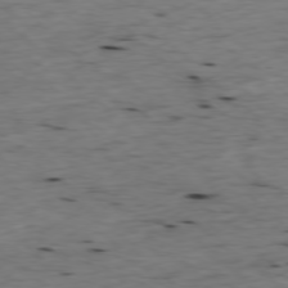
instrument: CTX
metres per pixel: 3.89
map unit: Ap
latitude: -77.6722
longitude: -89.1404
